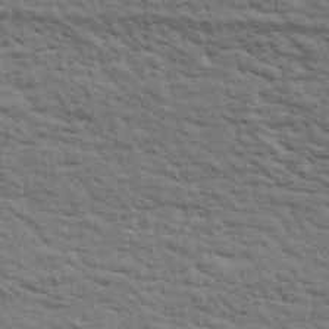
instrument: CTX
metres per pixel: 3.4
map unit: ANa
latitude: 40.8569
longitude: 30.2361
